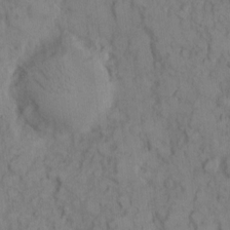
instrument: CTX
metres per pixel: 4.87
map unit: eHh
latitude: 8.4412
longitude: -64.7624
